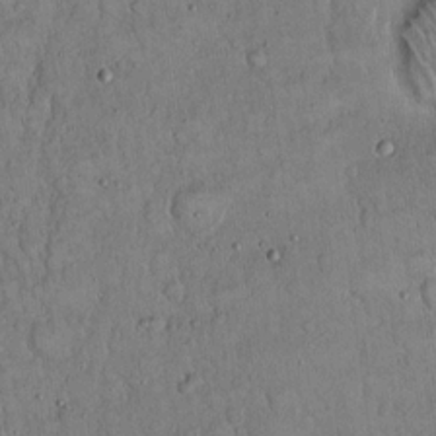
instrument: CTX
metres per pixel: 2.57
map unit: Hto
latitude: 15.0837
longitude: -57.4615
